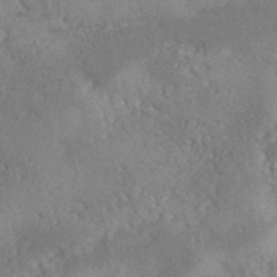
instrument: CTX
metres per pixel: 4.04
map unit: ANa
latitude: 41.3481
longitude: 52.0661
